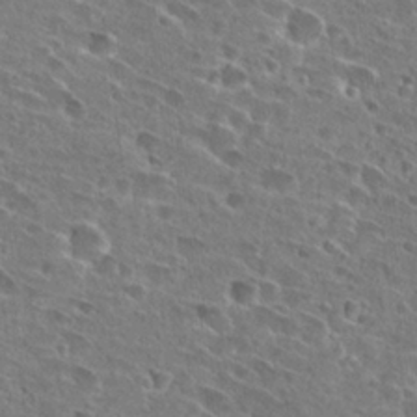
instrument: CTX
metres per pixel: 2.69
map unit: Hto
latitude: 26.5924
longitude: -45.8205
